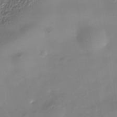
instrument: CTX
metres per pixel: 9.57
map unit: Nhe
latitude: -36.8786
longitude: -90.1956
